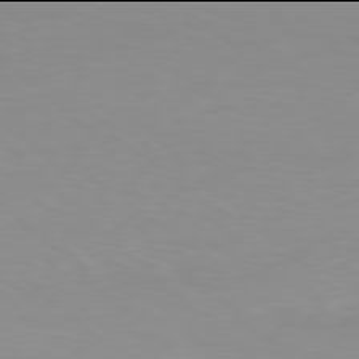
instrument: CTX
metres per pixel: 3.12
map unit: Hpe
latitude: 77.9906
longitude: -132.4790
